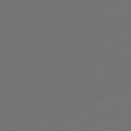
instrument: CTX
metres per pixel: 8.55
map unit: eHh
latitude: -43.1809
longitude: -33.2159
